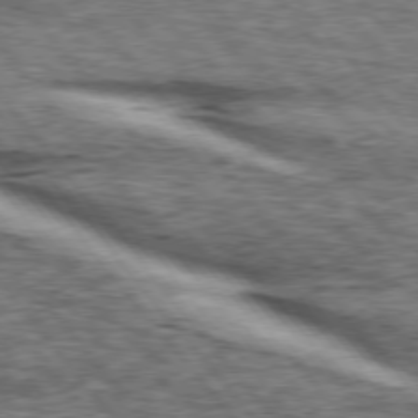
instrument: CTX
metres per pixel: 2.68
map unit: lApd
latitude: 75.9906
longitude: -81.8961
